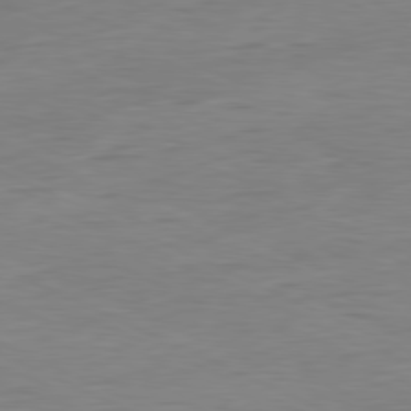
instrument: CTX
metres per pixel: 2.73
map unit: Ap
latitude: -80.9731
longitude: -82.0444
